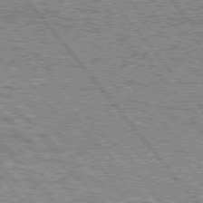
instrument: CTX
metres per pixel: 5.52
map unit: lApd
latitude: 75.4993
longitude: -77.4426
